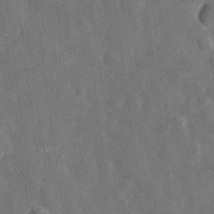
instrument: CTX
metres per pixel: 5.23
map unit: eHh
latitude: 31.1781
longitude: -76.9702
